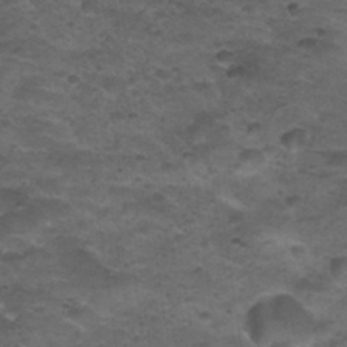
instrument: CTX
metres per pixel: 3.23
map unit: Nhu
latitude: 31.9339
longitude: -53.3482
